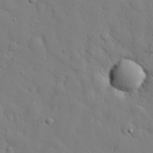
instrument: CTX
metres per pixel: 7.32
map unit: eHh
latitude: 27.3104
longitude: -78.3656
